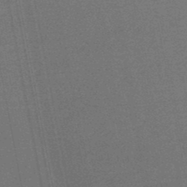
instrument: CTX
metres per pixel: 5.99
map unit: lHb
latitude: -48.8786
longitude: 68.5006
